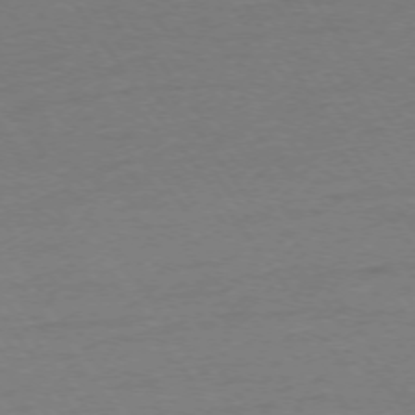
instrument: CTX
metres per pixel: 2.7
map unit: Ap
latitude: -75.0298
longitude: -81.0836
